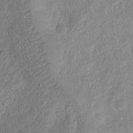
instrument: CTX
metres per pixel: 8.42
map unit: Ht
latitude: 12.2145
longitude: -74.9136
